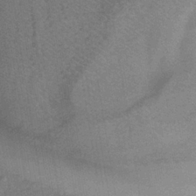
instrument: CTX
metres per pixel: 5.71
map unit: eHb
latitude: -32.1795
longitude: 66.8030
